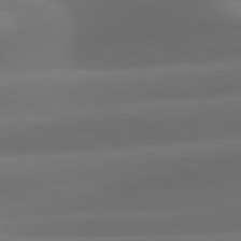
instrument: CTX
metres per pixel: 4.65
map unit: lApd
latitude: 81.5371
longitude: 131.5210
